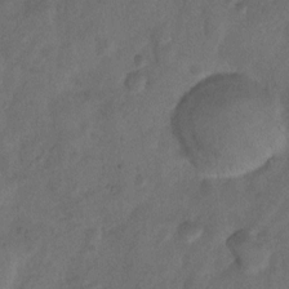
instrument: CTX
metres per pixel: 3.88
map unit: Nhu
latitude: 5.8961
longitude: -23.0647
